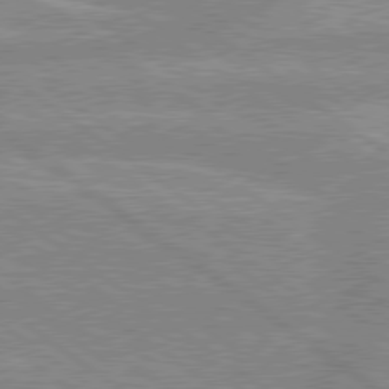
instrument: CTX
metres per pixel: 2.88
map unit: lApd
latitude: 79.1403
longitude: -157.1403
